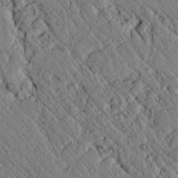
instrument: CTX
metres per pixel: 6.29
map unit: lAvf
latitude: 7.1592
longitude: 159.6910
